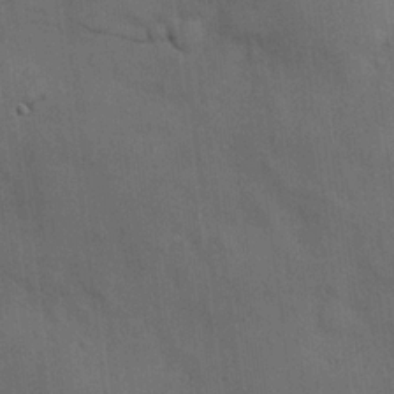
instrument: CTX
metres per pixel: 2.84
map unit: Hve
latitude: 19.1970
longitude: 151.1620
